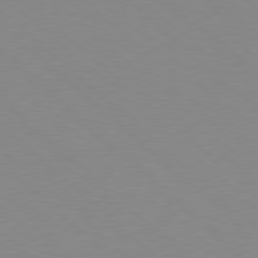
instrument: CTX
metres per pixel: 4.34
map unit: Hpe
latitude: 78.3279
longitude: -164.8569
